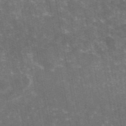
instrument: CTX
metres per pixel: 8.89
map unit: eAb
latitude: 45.7638
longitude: 119.8422
